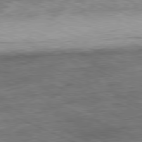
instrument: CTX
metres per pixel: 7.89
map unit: Ap
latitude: -81.3510
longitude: -90.5168
